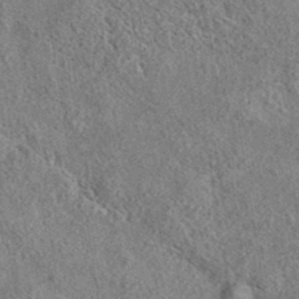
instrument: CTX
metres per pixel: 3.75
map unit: eAb
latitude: 35.7071
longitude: 114.6140
